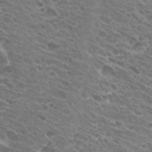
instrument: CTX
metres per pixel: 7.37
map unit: Hto
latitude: 31.3671
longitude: -44.0444
